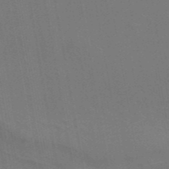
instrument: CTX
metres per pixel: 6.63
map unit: ANa
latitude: 43.9717
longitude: 29.7667
